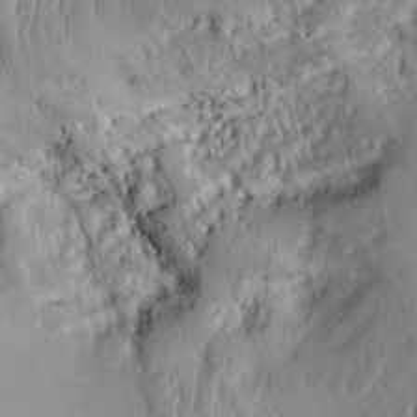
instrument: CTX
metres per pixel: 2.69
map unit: Aa
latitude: 9.2348
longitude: -130.7058
